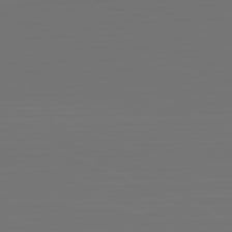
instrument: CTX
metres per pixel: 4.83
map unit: Hpe
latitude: -81.8612
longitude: 7.3698
